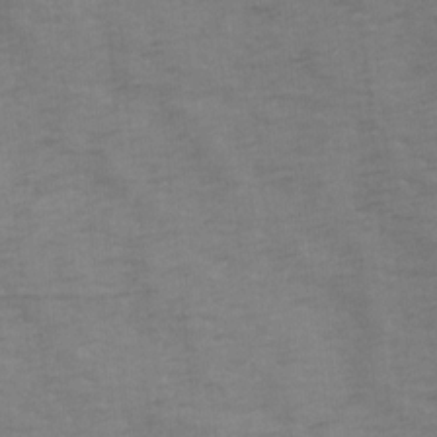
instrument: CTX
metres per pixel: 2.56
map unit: Ave
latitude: 14.3090
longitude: -105.1215
